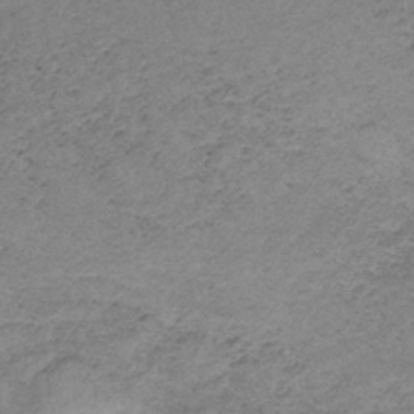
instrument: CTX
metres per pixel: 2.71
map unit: HNb
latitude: -33.2943
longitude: 61.3132
